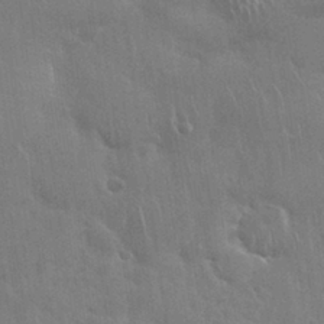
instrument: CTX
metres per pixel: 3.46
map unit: Nhu
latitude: 28.2900
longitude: -62.4412
